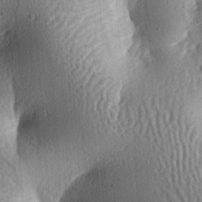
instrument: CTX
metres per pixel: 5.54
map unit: lAa
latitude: -6.7463
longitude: -127.1970
